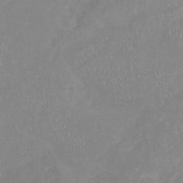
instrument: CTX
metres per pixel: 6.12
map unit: Nhu
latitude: -23.1431
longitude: -57.2536
